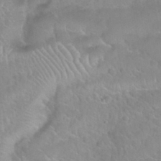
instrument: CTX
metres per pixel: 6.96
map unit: Nhu
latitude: 30.3657
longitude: -51.4237
